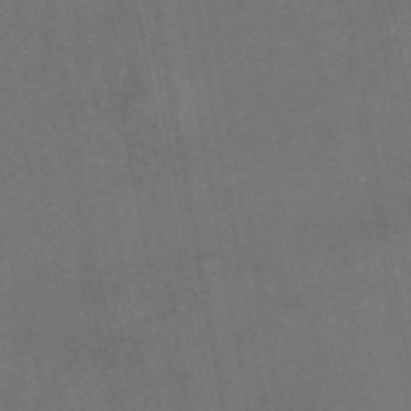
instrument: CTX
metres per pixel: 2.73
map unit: eAb
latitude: 45.4426
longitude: 123.5399
